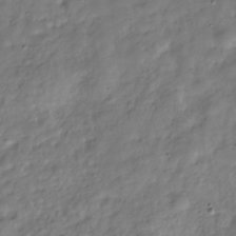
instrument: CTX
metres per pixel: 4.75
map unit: Hve
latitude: -30.1039
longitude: 92.5196
